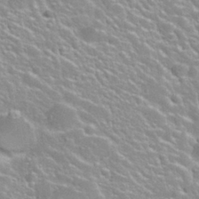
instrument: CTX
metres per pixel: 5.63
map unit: Nhu
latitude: 28.2522
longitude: -51.6693
